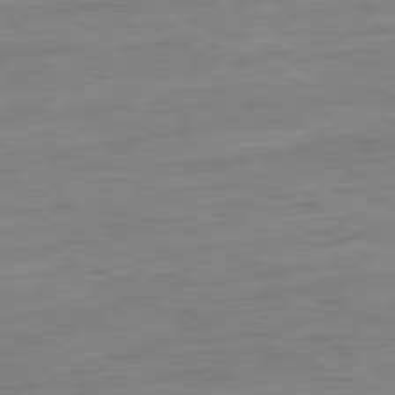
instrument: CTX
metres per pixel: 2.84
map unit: Ap
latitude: -80.8786
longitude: -81.7639
